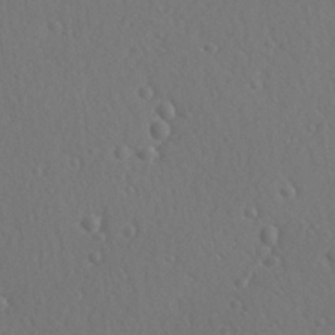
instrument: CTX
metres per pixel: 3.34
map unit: lAvf
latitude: -9.2754
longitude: -121.0270
